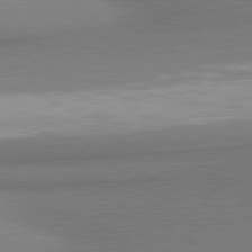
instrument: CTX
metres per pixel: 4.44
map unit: lApd
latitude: 80.9892
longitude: 163.7099
